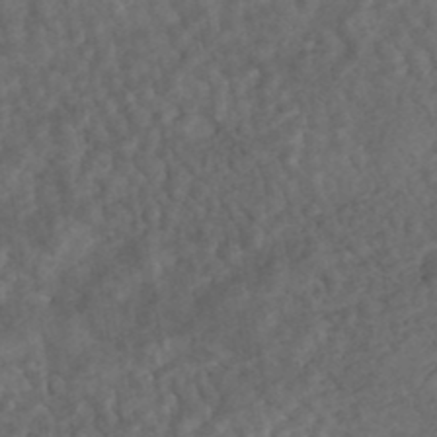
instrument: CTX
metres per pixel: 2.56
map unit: HNhu
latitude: -45.7667
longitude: 106.7652
